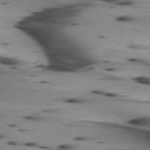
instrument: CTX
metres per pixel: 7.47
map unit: lApd
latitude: 75.0836
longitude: -64.1578
